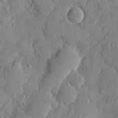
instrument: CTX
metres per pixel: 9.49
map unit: eHh
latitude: 6.3467
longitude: -72.5357
